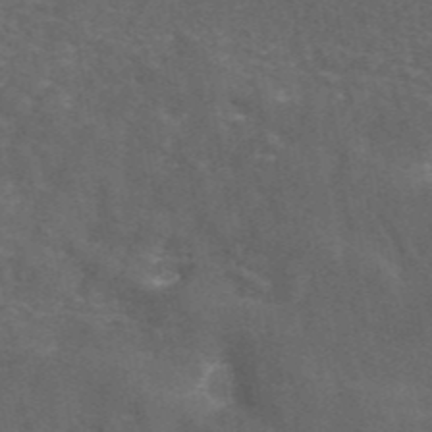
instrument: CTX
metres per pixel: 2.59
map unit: ANa
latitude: 44.3656
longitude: 26.5384
